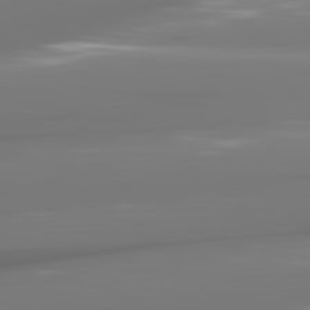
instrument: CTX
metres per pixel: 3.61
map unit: lApd
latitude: 81.6694
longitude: -144.2333
